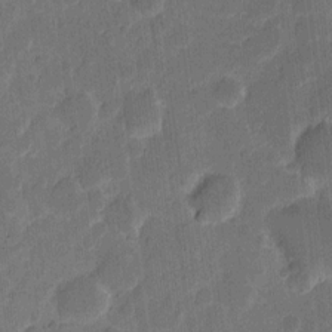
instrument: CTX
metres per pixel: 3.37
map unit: eHh
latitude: 11.9906
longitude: -66.8758
